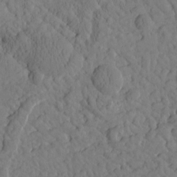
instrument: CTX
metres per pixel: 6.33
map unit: Htu
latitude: 0.6868
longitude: 176.1984
